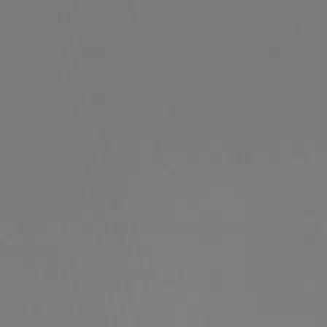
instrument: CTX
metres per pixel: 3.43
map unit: HNb
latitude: -47.7288
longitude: 58.6329
